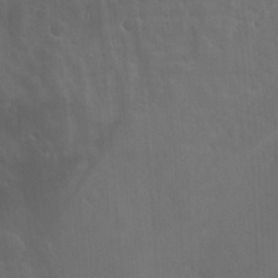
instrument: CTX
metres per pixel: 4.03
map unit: Htu
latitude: -1.6344
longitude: -76.6679
